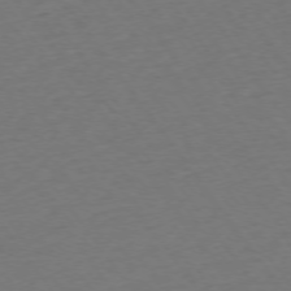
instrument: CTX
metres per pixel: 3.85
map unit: Ap
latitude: -75.0109
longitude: -85.2159
